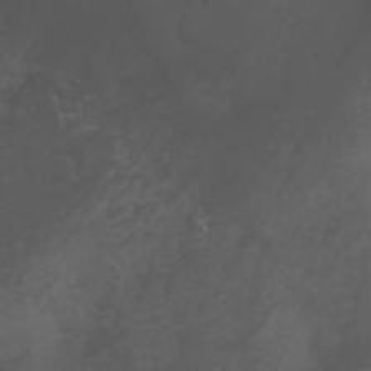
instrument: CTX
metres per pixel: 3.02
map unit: Nhu
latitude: -5.7855
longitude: -79.7261
